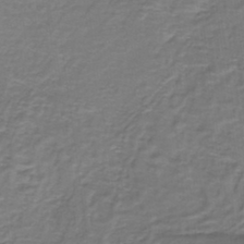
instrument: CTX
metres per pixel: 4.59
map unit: lHb
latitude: -38.1417
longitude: 58.0283
